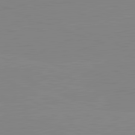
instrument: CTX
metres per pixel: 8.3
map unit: lApd
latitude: 81.8016
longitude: -156.8569
